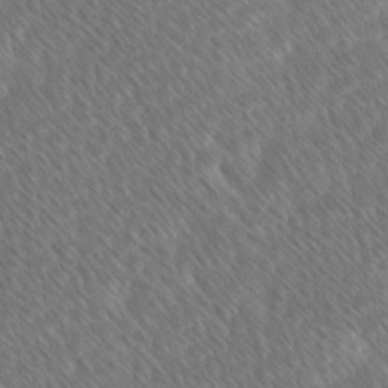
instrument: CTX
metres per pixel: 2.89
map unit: Ave
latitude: 8.4601
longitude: -106.4790
